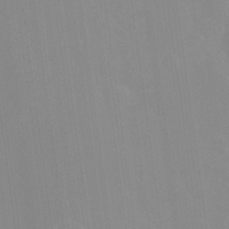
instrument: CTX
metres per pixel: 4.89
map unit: Aa
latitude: -13.3321
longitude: -58.7624
